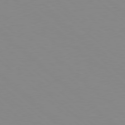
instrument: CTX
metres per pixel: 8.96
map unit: Hpe
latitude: 78.4223
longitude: -165.3293
